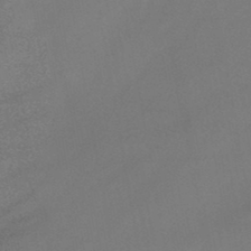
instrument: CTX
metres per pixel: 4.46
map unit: HNb
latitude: -46.9164
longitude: -35.6505
